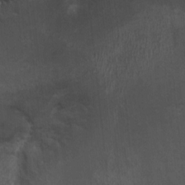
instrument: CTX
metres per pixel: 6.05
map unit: Ht
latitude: -1.3321
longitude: -15.0081
